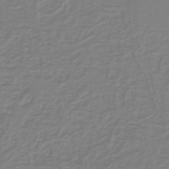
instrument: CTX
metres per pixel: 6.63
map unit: lHb
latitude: -42.3306
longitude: 62.5573
